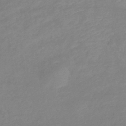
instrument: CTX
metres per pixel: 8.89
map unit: lHb
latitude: -40.6707
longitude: 74.3307
